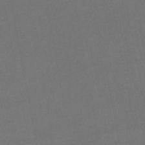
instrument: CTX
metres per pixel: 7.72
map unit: HNhu
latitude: -48.2929
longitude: 96.4629
